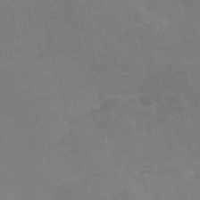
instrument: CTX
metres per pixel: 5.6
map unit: Nve
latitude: -58.7841
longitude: 51.7289
